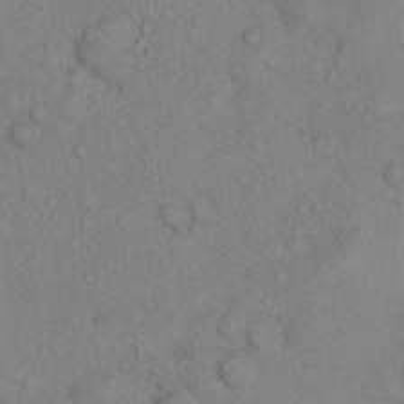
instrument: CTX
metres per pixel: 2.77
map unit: eHh
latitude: 16.7057
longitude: -63.2348
